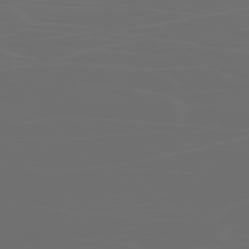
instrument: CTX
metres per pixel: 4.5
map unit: Ap
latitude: -78.6896
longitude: -70.3656
